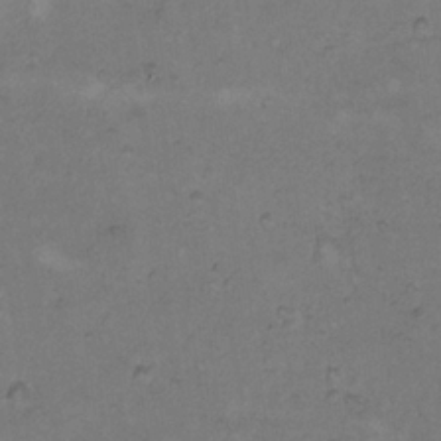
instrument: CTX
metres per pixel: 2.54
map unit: Hto
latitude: 9.4238
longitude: -60.1578
